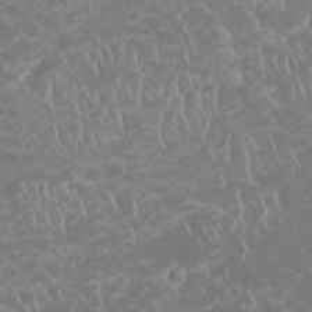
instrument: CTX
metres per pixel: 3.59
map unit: HNhu
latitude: -1.5777
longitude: 10.6519
